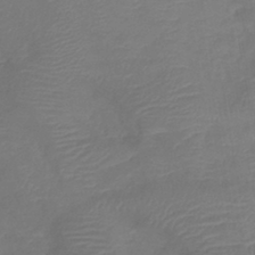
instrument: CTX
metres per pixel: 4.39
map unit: eHb
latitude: -39.8611
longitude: 76.9920
